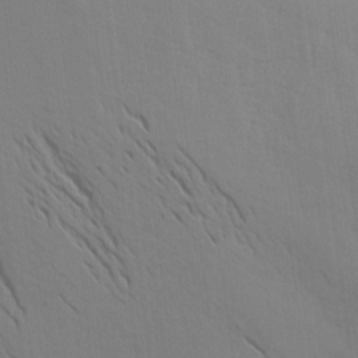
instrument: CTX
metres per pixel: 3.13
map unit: Aa
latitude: 16.1200
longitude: -147.4805
